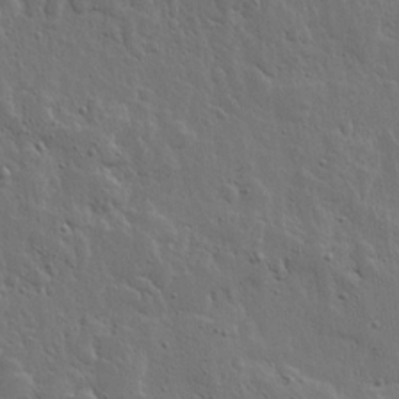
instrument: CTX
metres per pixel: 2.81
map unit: lHvf
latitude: 17.4615
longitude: -116.7057
